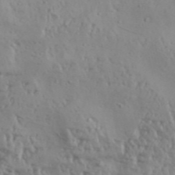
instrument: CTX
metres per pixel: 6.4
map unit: Aa
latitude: 30.7625
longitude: -136.2145
